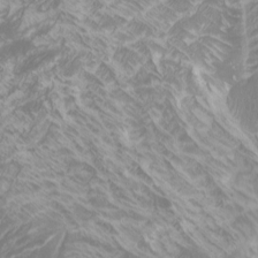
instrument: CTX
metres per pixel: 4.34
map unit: Htu
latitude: -5.8233
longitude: -74.6491
